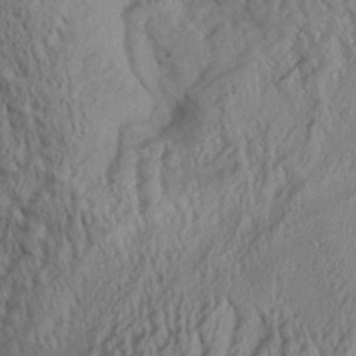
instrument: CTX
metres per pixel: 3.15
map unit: Aa
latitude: 26.4601
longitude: -133.8961
